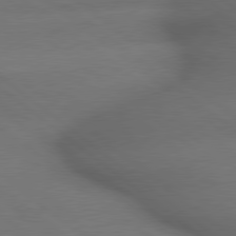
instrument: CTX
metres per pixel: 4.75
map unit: lApd
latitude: 79.2537
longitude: -167.1781
